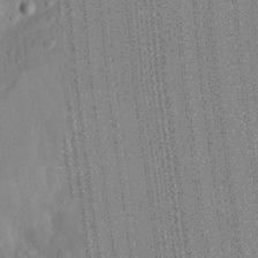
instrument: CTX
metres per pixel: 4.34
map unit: Aa
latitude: 26.6491
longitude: -147.2159
